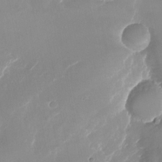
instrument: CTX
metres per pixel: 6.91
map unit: Nhu
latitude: -24.1984
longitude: -73.1781
